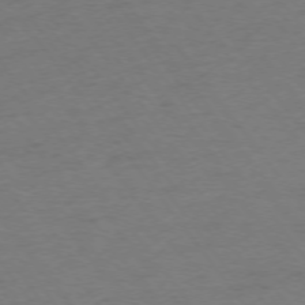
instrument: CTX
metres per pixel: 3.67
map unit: Ap
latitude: -75.2943
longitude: -73.3104
